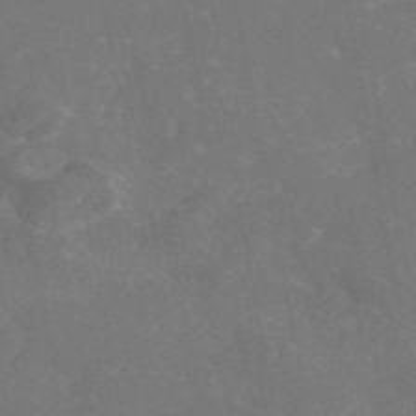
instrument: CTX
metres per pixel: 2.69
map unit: eAb
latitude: 46.2523
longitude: 115.5399
